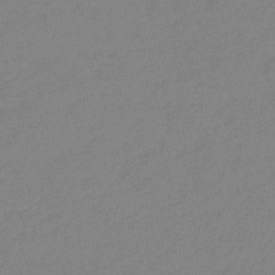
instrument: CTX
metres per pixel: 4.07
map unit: eHb
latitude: -49.1809
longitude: 86.8597
